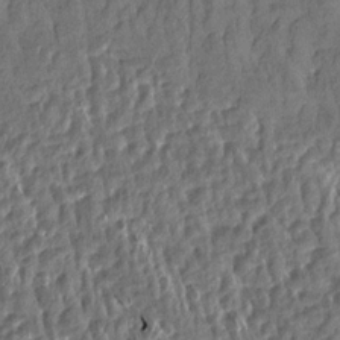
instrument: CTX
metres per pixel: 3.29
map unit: Aa
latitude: 14.1767
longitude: -144.7435
